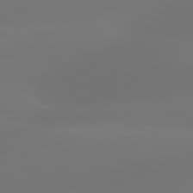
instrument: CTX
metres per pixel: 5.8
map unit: lApd
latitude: 81.4993
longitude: -164.3656
